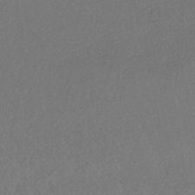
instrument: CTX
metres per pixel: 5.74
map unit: HNhu
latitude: -41.8611
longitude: 97.4266
